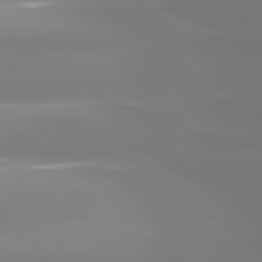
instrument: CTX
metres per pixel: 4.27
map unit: lApd
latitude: 81.2159
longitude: -134.0255
